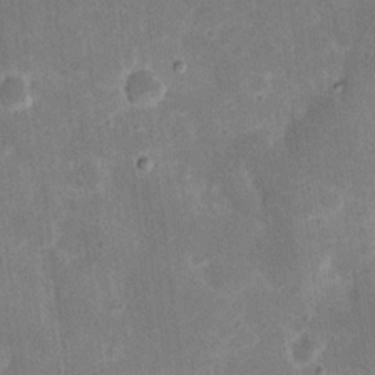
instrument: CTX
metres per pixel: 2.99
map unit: Nhu
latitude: 18.3845
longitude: -74.3845
